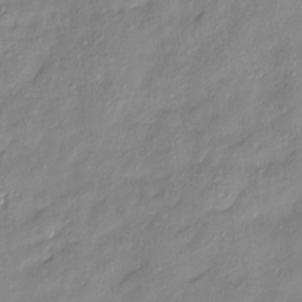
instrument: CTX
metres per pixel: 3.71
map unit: Htu
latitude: -8.5952
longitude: 176.7841
